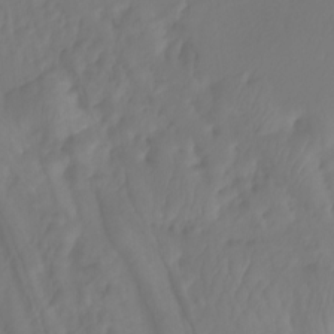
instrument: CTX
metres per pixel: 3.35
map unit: Nhu
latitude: -8.5007
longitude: -79.6316
